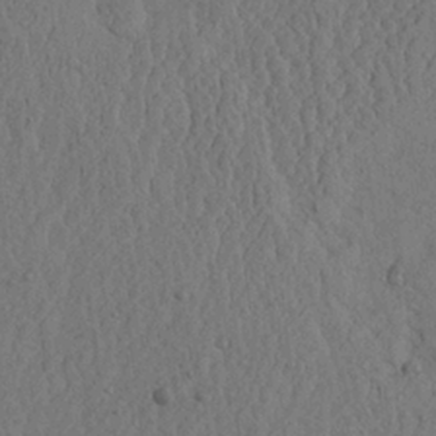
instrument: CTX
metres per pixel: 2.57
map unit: Ave
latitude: 23.8961
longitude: -134.5168
